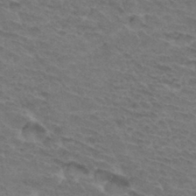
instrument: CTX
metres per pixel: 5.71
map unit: Hto
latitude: 33.3671
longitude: -45.8205
